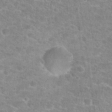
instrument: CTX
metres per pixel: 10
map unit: Hto
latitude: 24.8380
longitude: -48.1200
